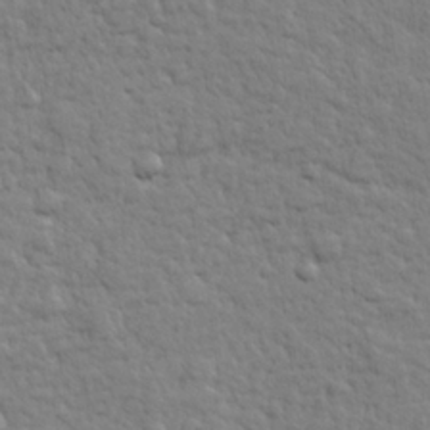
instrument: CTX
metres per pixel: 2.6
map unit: lHvf
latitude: 24.1199
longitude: 143.7099
